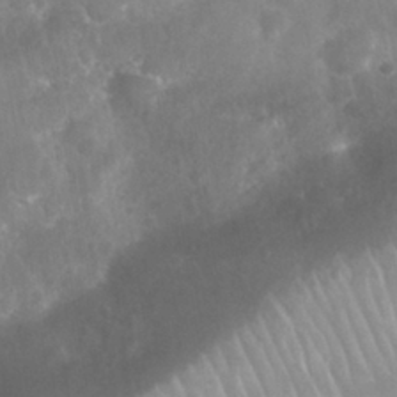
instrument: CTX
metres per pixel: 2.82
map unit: Nhu
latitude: 28.2711
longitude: -64.8758
